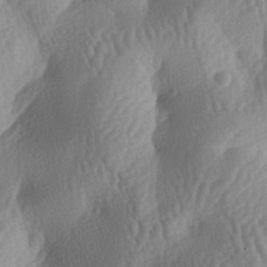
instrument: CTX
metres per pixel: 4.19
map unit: lAa
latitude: -6.2739
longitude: -128.3278
